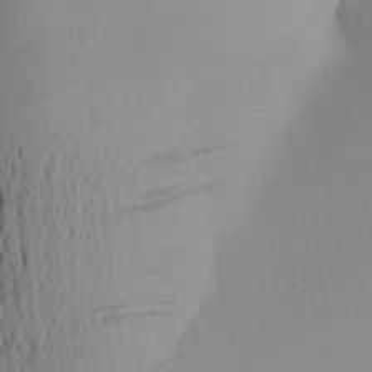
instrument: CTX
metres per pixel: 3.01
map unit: Aa
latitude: 24.5734
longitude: -147.6127
